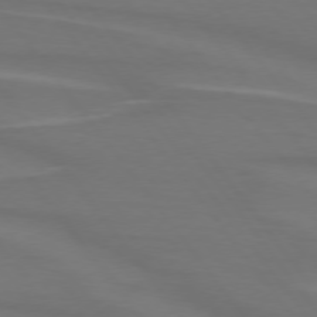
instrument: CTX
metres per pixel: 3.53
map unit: lApd
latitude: 74.8380
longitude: -79.8584
